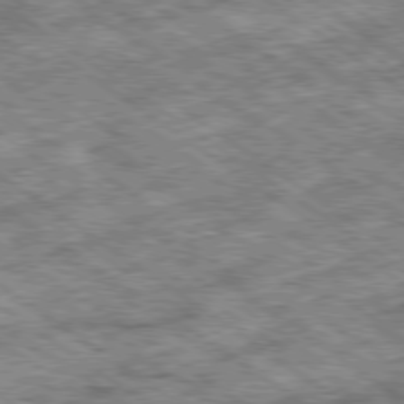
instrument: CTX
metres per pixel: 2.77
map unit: Ap
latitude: -79.8233
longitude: -50.7057
